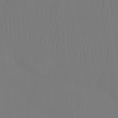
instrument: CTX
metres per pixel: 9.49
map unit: Ht
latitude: -7.3320
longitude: -31.2159
